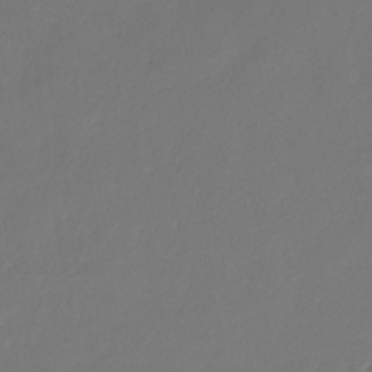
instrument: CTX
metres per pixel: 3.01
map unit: eHb
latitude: -30.1417
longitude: 65.1431
